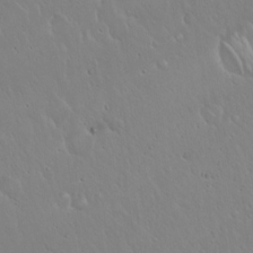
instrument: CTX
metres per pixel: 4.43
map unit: Hto
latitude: 17.1592
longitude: -57.0458
